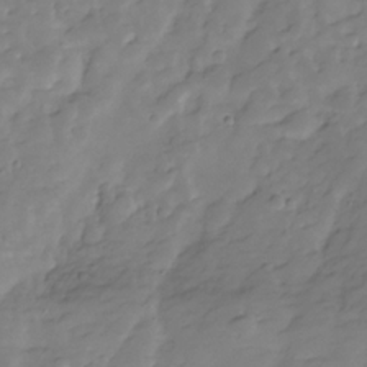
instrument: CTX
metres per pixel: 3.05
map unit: Hve
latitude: -29.1998
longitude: 91.5777
